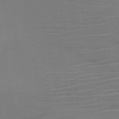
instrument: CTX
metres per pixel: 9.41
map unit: HNb
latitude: -47.2754
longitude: -43.6505
